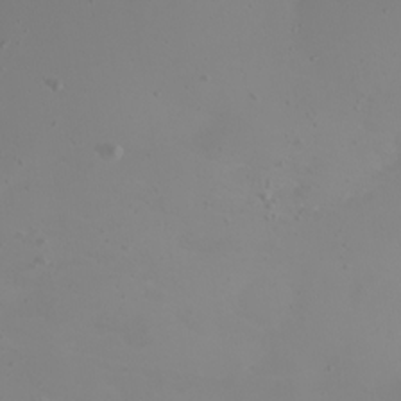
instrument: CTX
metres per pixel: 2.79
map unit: Htu
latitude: -4.2361
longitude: -88.5924
